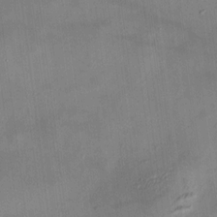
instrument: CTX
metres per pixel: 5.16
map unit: HNhu
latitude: 10.9514
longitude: 11.1053
